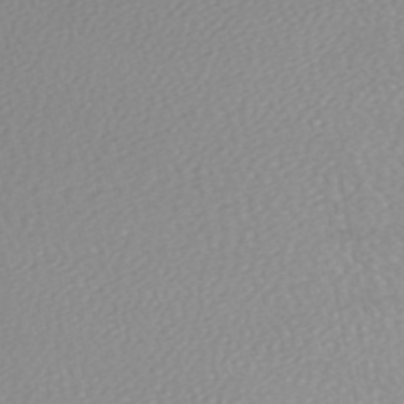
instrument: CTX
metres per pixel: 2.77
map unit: HNhu
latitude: -48.9353
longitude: 102.2362
